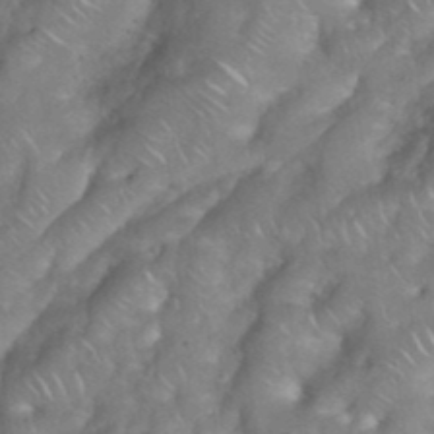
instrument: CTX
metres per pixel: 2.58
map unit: eHh
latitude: 38.8758
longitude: -58.5924
